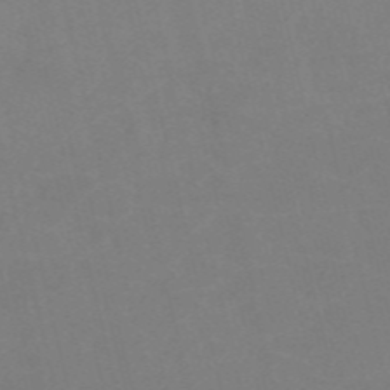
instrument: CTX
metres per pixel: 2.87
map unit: HNb
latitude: -55.9556
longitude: -41.7449
